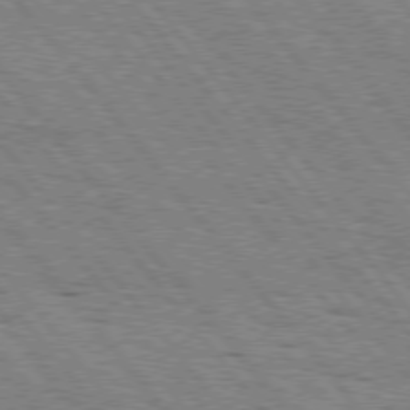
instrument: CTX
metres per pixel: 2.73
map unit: Hpe
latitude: 75.6505
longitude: -153.1781
